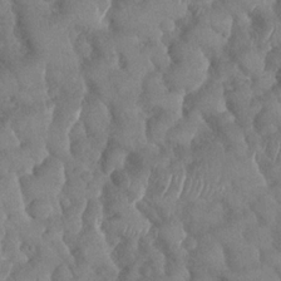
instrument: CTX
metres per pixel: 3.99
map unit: Nhu
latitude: -30.2739
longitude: -60.4034
